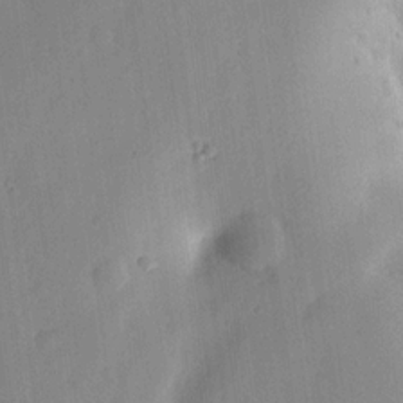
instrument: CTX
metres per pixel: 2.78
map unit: lHvf
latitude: 14.8569
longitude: 179.4832
